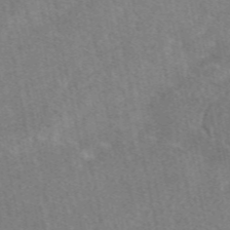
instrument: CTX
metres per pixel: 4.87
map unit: eAb
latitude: 48.8947
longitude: 121.0864
